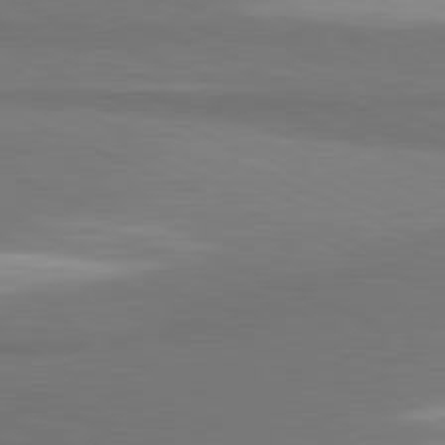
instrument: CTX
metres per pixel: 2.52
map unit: lApd
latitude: 81.4615
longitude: 163.0864
